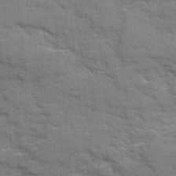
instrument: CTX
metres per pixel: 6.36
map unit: Ave
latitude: 20.3468
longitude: -130.0255
